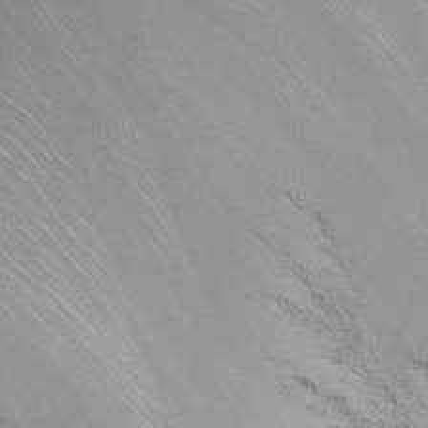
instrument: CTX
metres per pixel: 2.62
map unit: Nhu
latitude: -8.6140
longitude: -80.4223
